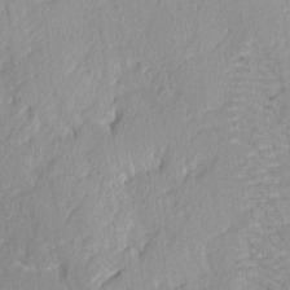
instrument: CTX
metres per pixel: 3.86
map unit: lAvf
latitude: -4.9163
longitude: -109.1025
